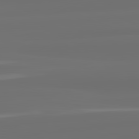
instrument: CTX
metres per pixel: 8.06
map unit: lApd
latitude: 82.2711
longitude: -167.3670
